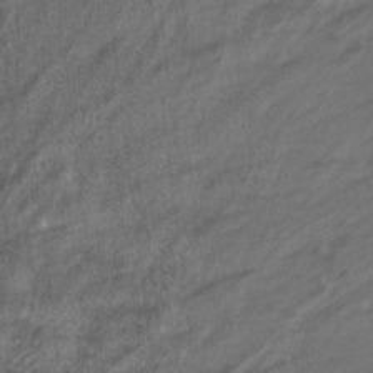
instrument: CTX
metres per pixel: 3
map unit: HNhu
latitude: -3.0297
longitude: -3.1781
